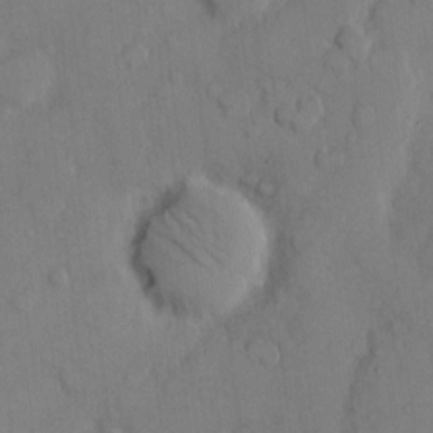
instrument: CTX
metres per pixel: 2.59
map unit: eHh
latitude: 8.5735
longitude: -64.5546
